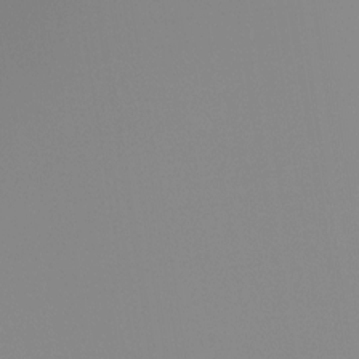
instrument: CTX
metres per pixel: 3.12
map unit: Ht
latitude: -12.8219
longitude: -49.8016
